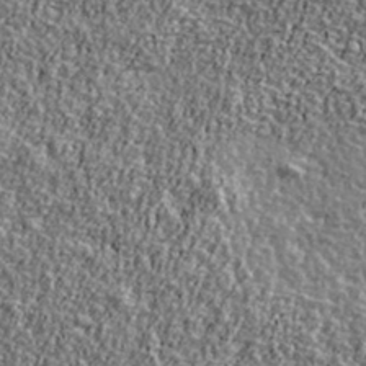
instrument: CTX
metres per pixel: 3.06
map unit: Ave
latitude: 41.4615
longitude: -112.0255
